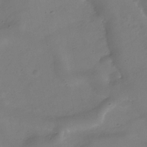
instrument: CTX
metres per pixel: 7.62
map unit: Hve
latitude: -32.1228
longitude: 94.2550
